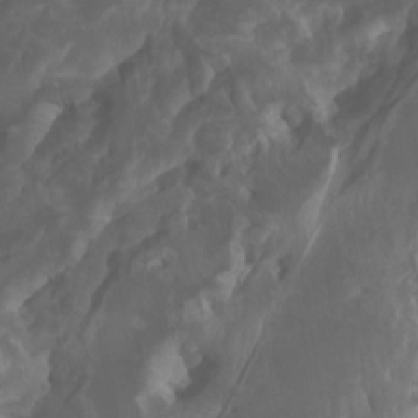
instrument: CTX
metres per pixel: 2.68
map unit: Htu
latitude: -7.2754
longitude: -66.3089
